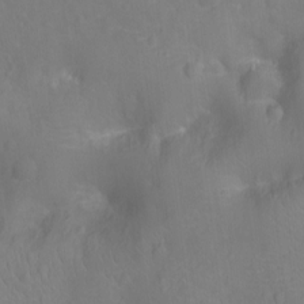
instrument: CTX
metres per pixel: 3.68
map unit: Ht
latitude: -12.9164
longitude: -24.6679
